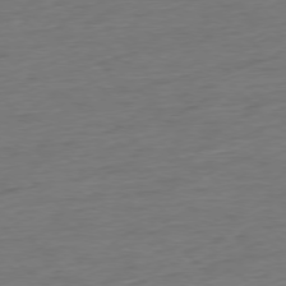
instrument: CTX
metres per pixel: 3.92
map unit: Hpe
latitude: -77.4832
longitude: -13.4616
